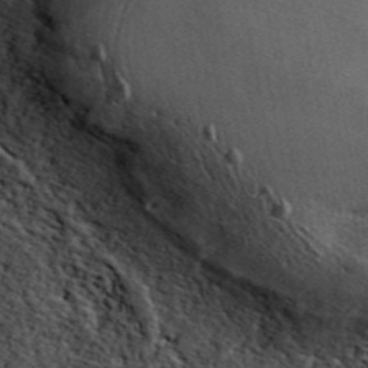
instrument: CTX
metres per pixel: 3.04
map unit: ANa
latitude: 43.6316
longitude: 45.8800
